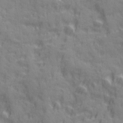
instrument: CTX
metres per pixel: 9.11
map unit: Ave
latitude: 20.0255
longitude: -132.4790
